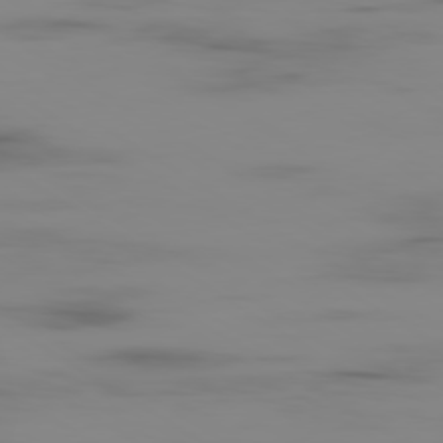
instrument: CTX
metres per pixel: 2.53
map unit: Ap
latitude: -79.6721
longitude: -78.5168
